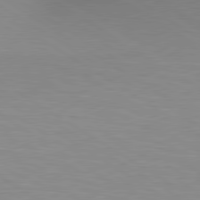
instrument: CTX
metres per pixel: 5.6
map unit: lApd
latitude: 80.1578
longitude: 131.2565
